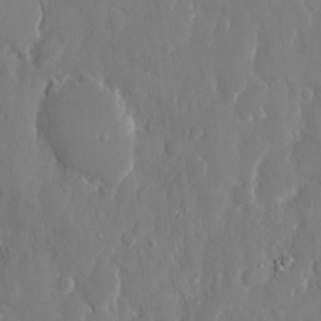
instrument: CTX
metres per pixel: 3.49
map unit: eHh
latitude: 12.7058
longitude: -71.4804
